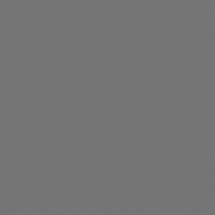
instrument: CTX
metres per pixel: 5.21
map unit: Hpe
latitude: 76.2333
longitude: -141.5749
